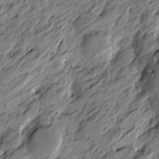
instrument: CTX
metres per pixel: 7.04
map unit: Htu
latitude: -5.5966
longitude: -178.7247
